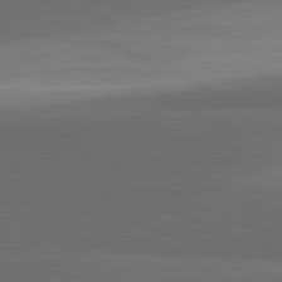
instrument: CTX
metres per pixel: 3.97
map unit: lApd
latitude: 82.0255
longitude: 157.3321
